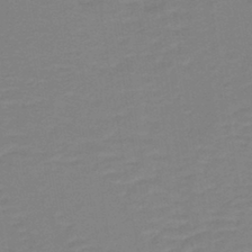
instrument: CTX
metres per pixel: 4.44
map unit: lHb
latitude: -42.1416
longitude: 52.5573
